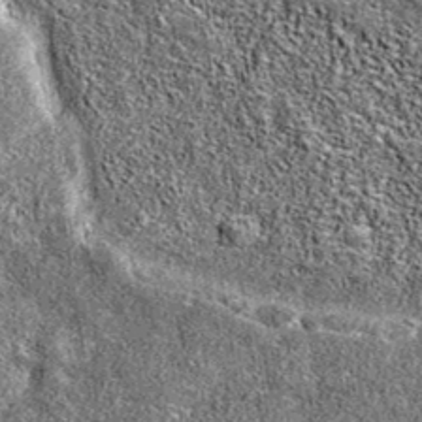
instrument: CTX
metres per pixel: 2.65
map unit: eAb
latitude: 36.9136
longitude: 106.1606
